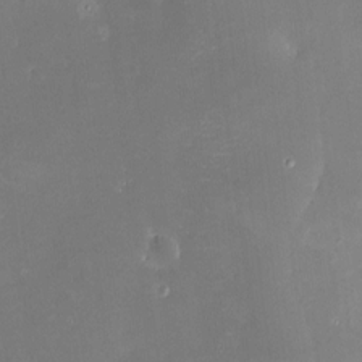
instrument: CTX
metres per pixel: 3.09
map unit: HNhu
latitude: 6.8191
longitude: 5.5021
